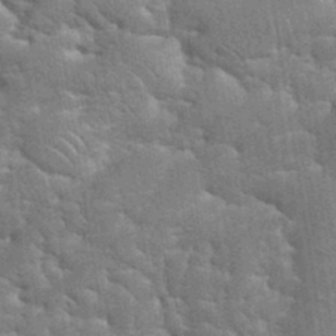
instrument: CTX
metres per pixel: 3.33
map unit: eHh
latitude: 34.9324
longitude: -65.4804
